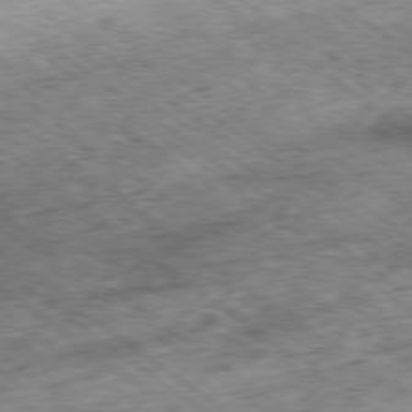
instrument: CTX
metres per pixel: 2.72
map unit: Hpe
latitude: -79.2942
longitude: 7.1242
